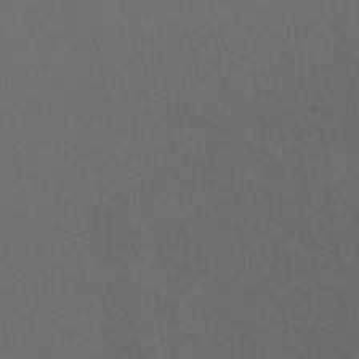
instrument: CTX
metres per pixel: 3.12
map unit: lAvf
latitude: 8.1578
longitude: 168.5951
